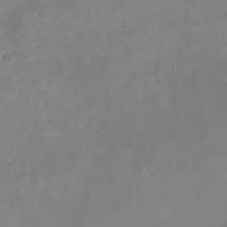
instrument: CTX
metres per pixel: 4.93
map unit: Nhu
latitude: -23.4644
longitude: -70.1578
